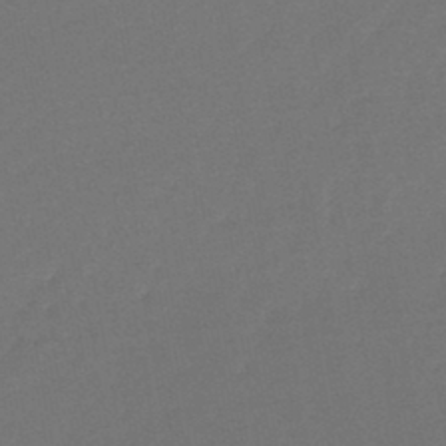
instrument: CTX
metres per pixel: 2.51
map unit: lHb
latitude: -43.8233
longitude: 73.7666
